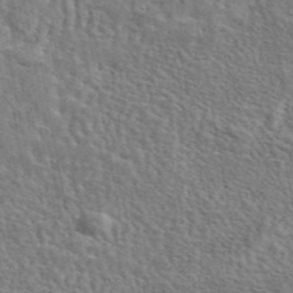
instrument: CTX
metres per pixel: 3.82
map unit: eAb
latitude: 43.6694
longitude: 113.5021
